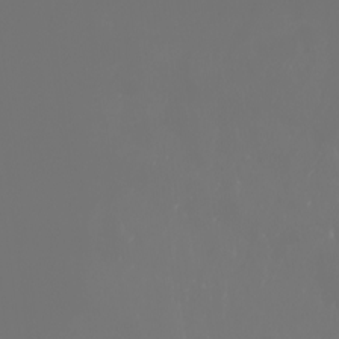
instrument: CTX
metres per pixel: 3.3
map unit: Nhu
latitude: -5.5210
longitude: -90.8002
